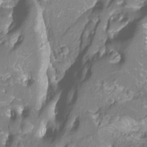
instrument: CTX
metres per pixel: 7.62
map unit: Htu
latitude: -12.6330
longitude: -71.5938
